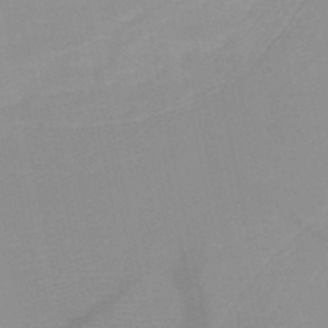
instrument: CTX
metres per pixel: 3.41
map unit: HNb
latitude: -48.4440
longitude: -43.8772
